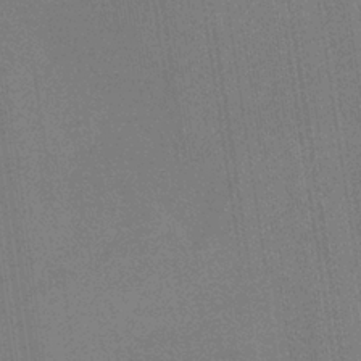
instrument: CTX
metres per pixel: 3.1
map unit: HNb
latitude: -35.5210
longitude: 54.7463
